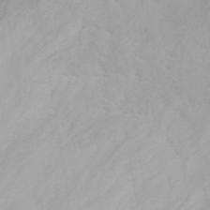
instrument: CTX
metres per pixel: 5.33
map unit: ANa
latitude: 40.6490
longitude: 28.6519
